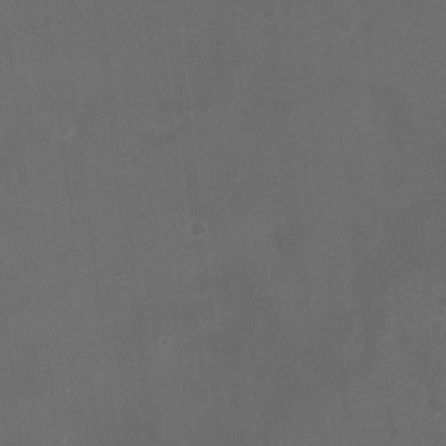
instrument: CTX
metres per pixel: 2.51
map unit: eHh
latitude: -4.3873
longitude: 19.7667
